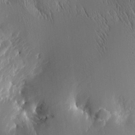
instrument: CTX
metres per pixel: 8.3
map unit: Htu
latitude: -5.0486
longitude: 174.2361
